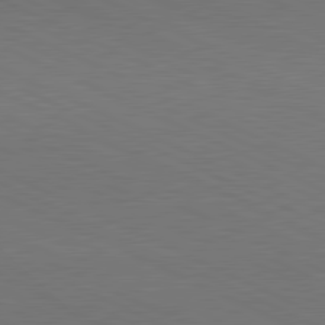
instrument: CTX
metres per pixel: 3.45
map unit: lApd
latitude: 81.1025
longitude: 148.0661
